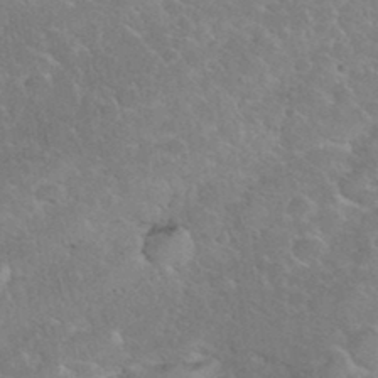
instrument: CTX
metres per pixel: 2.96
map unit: eHh
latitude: 35.5182
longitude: -64.3089
